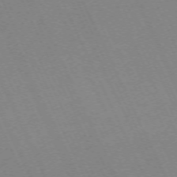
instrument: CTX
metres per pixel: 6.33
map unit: Hpe
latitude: -71.1620
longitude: 12.6896
